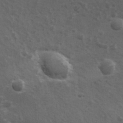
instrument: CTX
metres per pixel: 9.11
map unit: Ave
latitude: 11.7072
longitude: -104.2523
